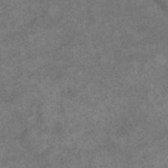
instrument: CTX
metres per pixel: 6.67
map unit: eHh
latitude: 17.6694
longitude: -63.8962
